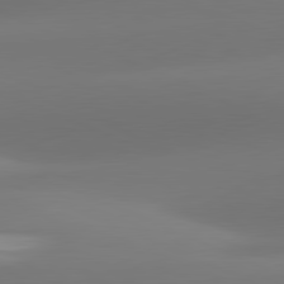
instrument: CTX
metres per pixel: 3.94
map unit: lApd
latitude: 81.4237
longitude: -161.3670
